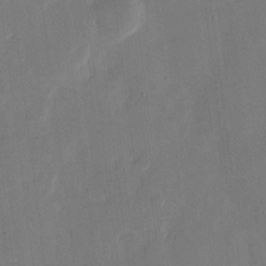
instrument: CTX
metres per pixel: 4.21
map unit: eHh
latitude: 11.8961
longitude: -68.2901
